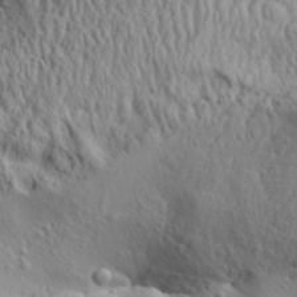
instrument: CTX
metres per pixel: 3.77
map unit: Aa
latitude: 31.5749
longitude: -134.8002
